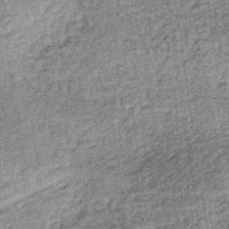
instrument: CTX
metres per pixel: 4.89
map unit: lHb
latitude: -36.3873
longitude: 66.3685
